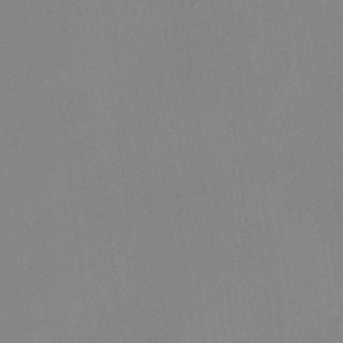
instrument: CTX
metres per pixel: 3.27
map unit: HNhu
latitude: 10.1200
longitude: 15.1620
